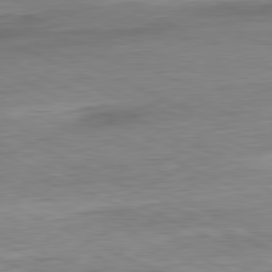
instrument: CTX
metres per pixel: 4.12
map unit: Ap
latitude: -82.0661
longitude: -76.8569
